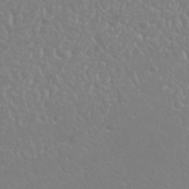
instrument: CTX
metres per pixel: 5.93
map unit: Nhu
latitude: 23.7450
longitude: -63.7072
